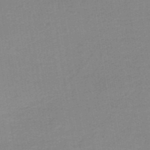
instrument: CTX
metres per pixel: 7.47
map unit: HNb
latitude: -49.8045
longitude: -48.7435
